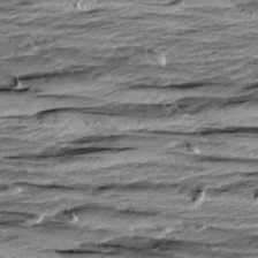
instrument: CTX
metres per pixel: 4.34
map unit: Aa
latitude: 8.8191
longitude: -137.8206
